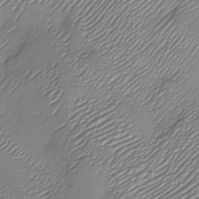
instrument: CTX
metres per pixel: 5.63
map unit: Nhu
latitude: -28.5196
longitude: -59.1214
